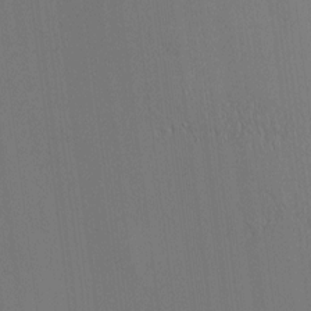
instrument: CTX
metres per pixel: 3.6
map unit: HNhu
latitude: 7.7261
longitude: 14.8786
